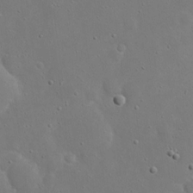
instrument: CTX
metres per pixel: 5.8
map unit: eHh
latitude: 18.1011
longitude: -71.4237
